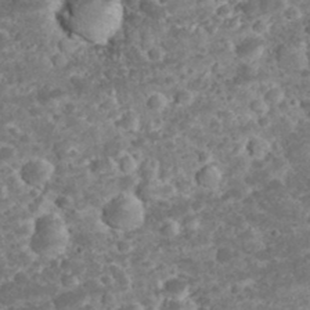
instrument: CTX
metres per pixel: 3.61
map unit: eHh
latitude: 32.8947
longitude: -62.1578
